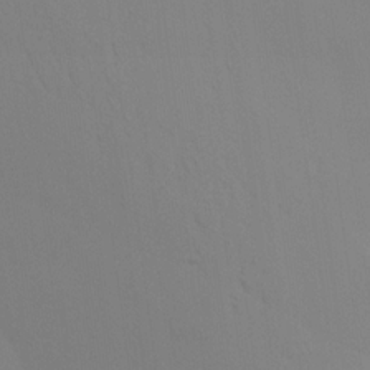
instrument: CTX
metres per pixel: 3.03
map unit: HNhu
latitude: 14.3090
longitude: 12.9731
